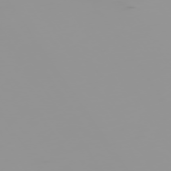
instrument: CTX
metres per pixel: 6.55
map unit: Hpe
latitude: -74.8597
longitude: 6.7274
